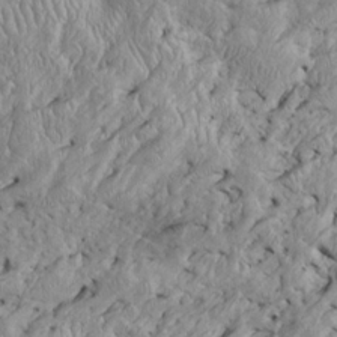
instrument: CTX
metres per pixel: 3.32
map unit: Htu
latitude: -6.5007
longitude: 153.9745
